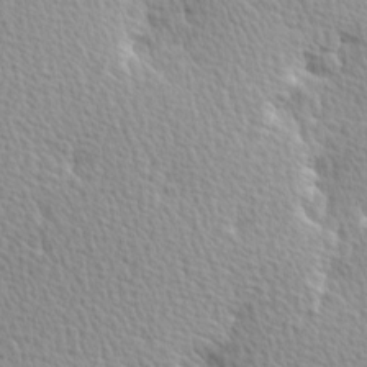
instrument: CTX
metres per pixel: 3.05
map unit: Hve
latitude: 2.3089
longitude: -121.9528
